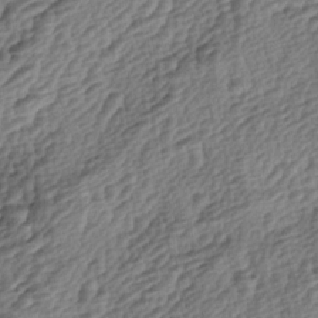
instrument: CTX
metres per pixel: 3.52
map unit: lAa
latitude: -3.9367
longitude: -123.0647
